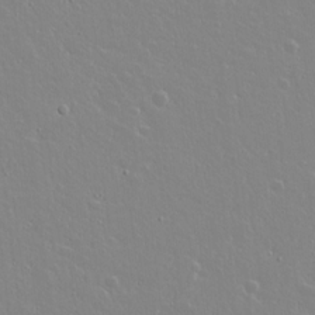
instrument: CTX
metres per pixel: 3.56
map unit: lAvf
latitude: 16.0444
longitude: -128.5168
